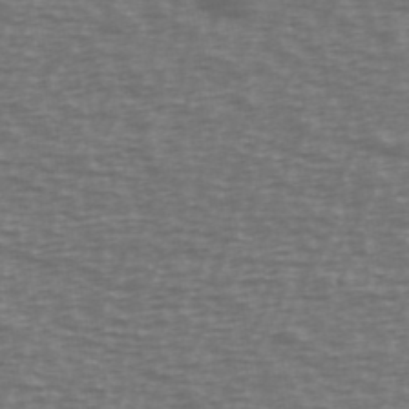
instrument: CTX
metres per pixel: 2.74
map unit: Ave
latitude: 38.7246
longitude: -113.1592
